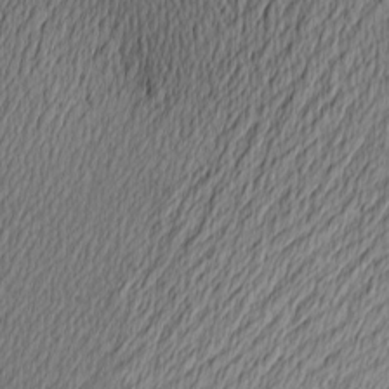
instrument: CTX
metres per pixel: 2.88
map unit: Nve
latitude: -9.0864
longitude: 173.6344
